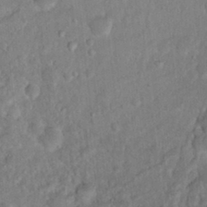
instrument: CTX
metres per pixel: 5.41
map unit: Hto
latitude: 16.3467
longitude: -35.5938
